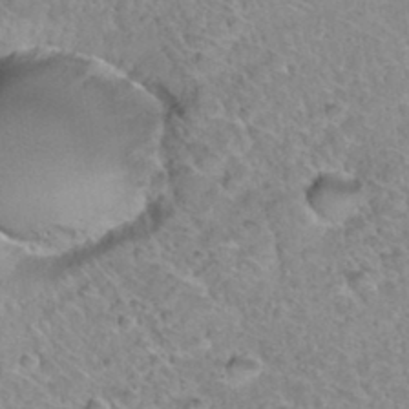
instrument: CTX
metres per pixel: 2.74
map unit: Hto
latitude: 34.9513
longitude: -48.2711
